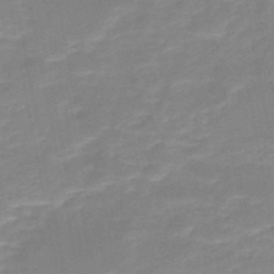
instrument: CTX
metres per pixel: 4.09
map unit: HNb
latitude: -49.8989
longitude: -39.4426
